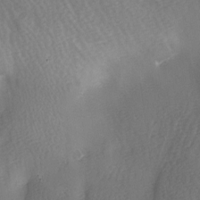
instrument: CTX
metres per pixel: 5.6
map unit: Ave
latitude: -6.1228
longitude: -120.8758
